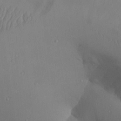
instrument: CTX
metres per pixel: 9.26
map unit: Aa
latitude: 25.6882
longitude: -128.1578
